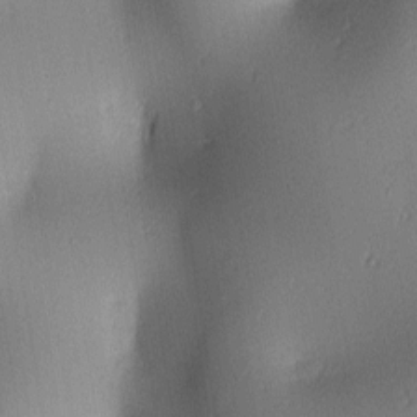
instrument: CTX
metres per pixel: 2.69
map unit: lAa
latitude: 2.3656
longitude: -116.4601
